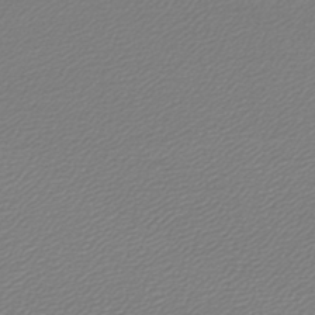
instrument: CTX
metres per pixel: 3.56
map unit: lHb
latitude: -45.4077
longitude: 61.7100
